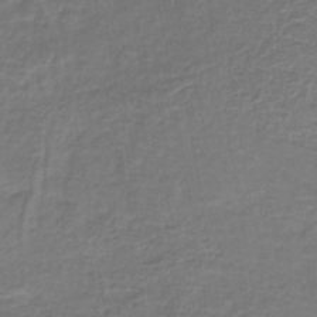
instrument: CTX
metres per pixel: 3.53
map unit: lHb
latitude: -40.4629
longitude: 61.8233
